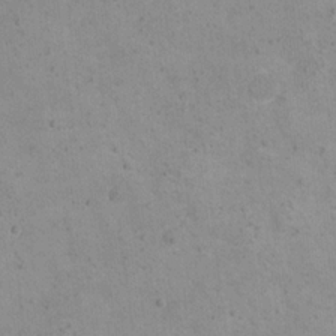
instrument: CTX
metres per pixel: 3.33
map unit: eHh
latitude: 20.8758
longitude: -63.8962
